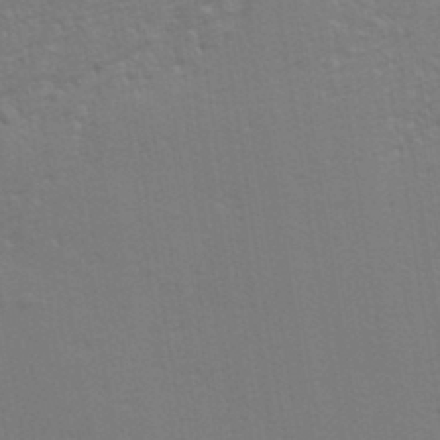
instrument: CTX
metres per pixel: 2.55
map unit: eHh
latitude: 34.3278
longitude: -133.1592
